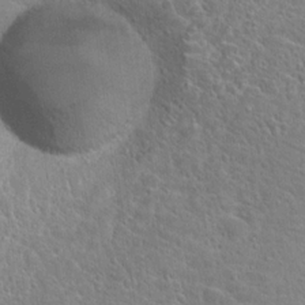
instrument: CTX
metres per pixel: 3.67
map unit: Hto
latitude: 20.7058
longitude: -39.5749
